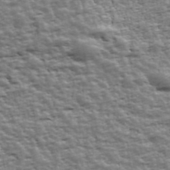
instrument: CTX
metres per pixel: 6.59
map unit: Ave
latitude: 42.4790
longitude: -112.9703
